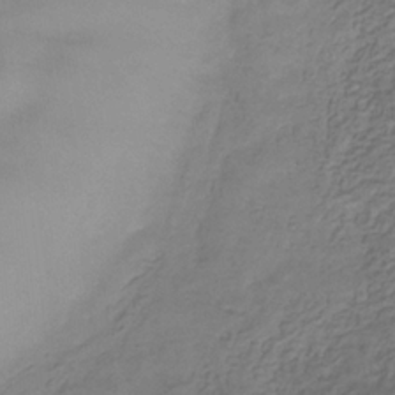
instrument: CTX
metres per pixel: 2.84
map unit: eHb
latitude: -30.4062
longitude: 71.2376
